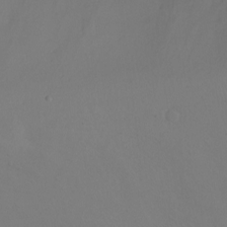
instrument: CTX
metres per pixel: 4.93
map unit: Ht
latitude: -6.5762
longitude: -26.7246
